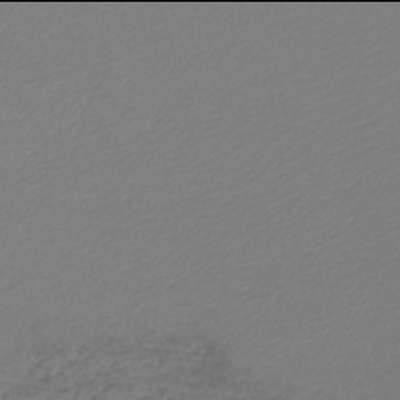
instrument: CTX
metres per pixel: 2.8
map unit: lHb
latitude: -46.0094
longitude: 68.1983
